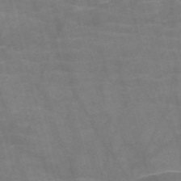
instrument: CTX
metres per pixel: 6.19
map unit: Nve
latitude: -58.5384
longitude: 64.2740
